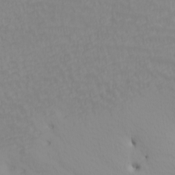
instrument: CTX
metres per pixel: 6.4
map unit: Nhu
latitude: -6.7085
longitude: -96.4034
